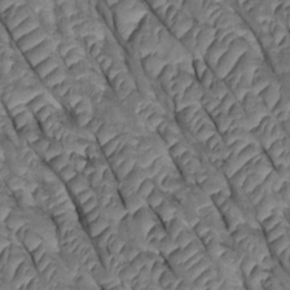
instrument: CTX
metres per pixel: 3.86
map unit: Htu
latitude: 0.5923
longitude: 147.7855
